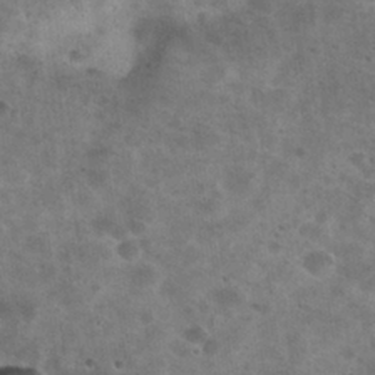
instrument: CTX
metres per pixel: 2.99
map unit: Nhu
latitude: 29.4237
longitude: -49.7828
